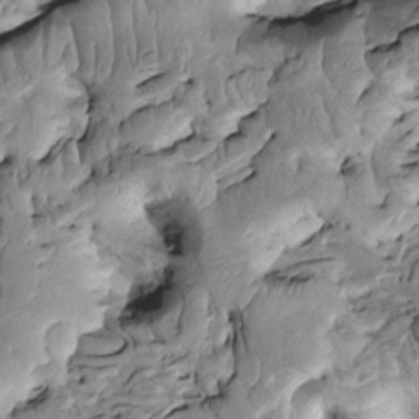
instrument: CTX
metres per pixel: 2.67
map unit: Htu
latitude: -1.5966
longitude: 148.6897
